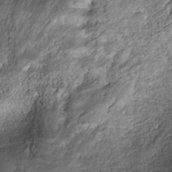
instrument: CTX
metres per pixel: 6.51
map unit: Nhe
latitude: -39.9556
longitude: -117.2159
